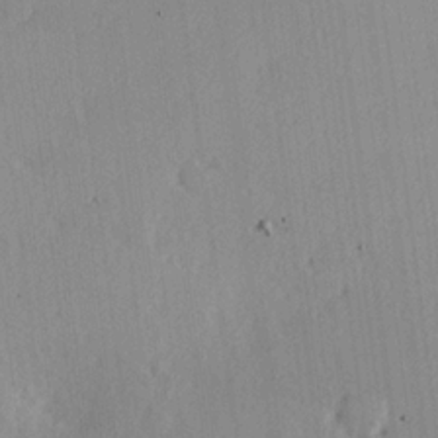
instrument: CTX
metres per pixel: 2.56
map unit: Hve
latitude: 18.8191
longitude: 149.1431
